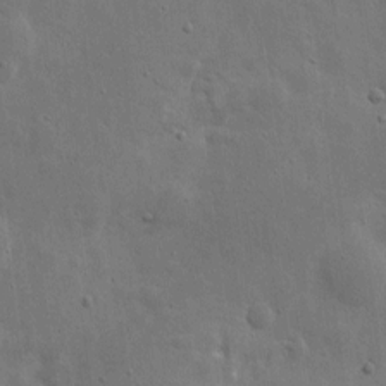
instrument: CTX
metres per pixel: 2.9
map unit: eHh
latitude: 7.7072
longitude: -72.5168
